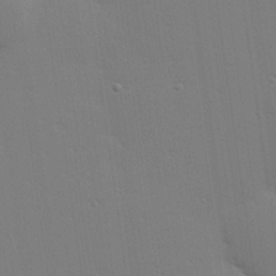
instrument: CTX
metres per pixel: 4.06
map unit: Hve
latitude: 26.6302
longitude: -91.5938
